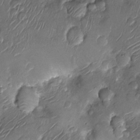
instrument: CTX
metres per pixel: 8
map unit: Nhu
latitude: -13.3888
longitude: -23.1214
